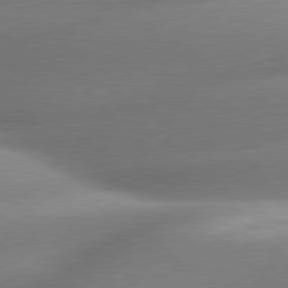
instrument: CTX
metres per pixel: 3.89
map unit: lApd
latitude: 80.0255
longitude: -159.3104
